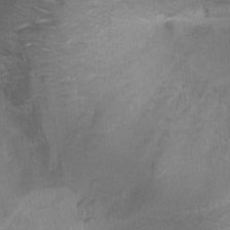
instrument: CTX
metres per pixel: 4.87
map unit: Ht
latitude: 4.1389
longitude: -29.1592
